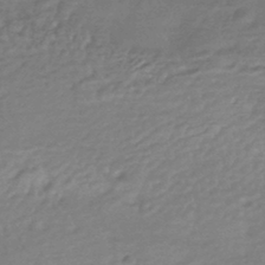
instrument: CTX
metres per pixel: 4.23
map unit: HNhu
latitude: -44.1039
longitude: 93.3699
